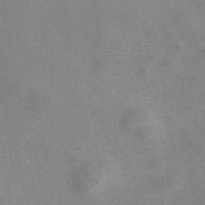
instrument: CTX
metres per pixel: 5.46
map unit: eAb
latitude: 42.1389
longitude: 107.0487
